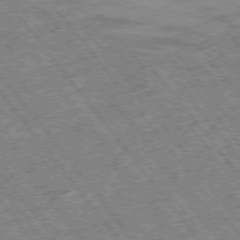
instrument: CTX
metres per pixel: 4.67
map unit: Hpe
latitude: -75.3888
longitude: -20.5924
